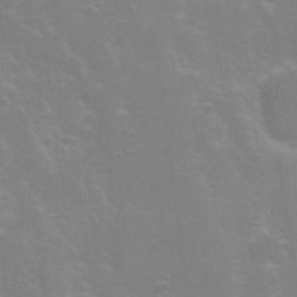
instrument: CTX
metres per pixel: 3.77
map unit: Nhu
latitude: 9.0270
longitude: -22.1011
